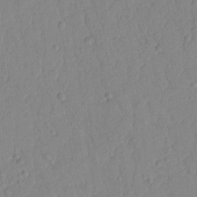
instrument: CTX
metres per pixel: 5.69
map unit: Ht
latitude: 9.4615
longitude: -78.6869
